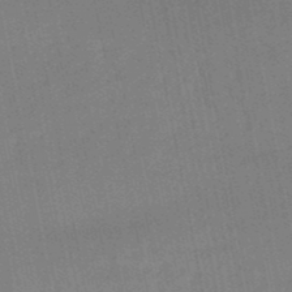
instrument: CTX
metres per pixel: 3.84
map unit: lHb
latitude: -48.7086
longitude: 80.1417
